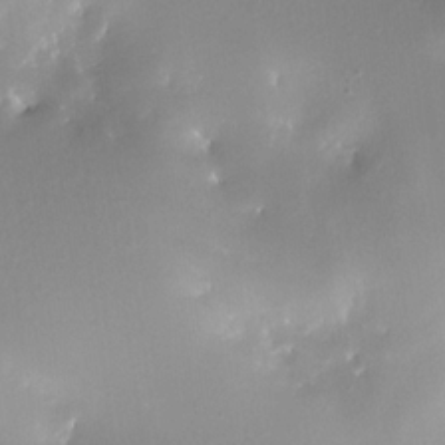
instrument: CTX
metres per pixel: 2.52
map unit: Nhe
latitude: -32.7652
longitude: -117.4804
